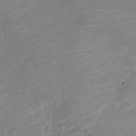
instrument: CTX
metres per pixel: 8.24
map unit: Nve
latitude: -19.2376
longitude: 107.5399
